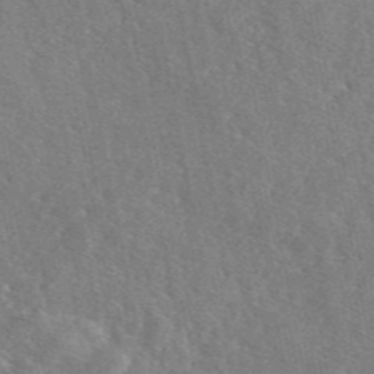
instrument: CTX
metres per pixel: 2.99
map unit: eAb
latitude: 46.1767
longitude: 113.0487
